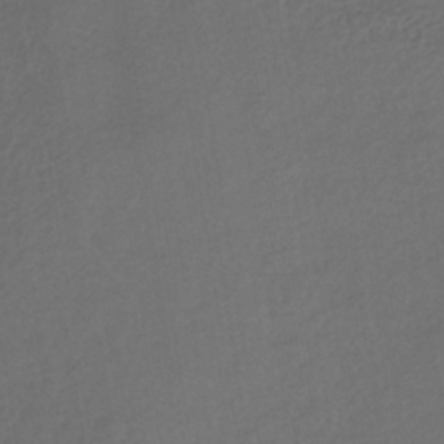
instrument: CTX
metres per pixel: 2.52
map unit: lHb
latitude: -38.5574
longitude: 69.0864
